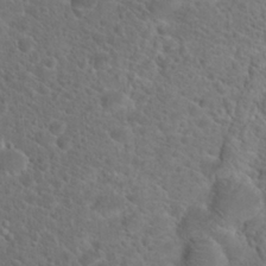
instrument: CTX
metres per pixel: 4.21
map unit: Hto
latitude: 19.7449
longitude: -38.4979
